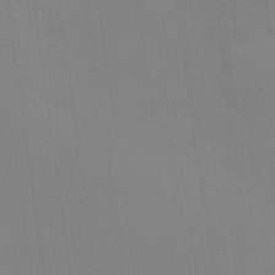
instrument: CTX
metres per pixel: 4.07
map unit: Hve
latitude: 24.8946
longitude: -92.6679
